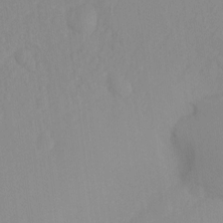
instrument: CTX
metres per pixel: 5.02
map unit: Hto
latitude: -8.2361
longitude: -47.5938
